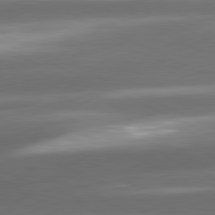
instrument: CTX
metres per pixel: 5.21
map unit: lApd
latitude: 80.9892
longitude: -143.1781
